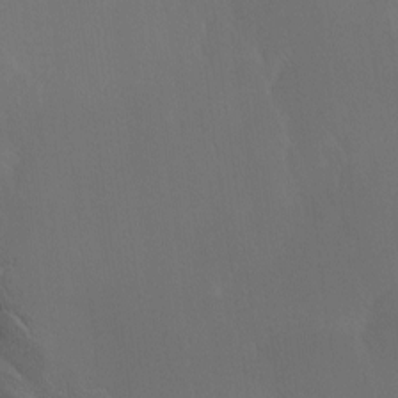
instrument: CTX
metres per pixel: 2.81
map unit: Ave
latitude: 12.4034
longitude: -105.7450
